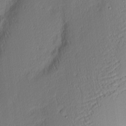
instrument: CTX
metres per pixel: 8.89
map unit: Nhu
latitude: 2.8380
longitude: -76.4790
